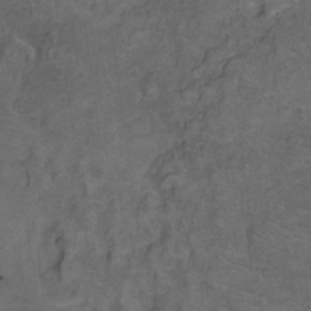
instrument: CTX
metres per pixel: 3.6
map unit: Ht
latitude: 5.3482
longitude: -36.3467
